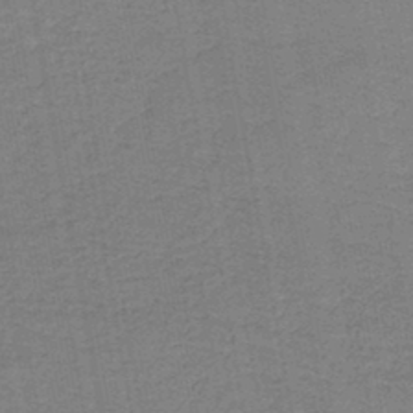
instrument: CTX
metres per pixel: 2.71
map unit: HNb
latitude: -44.8030
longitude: 52.2739
